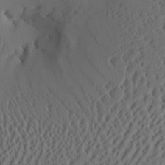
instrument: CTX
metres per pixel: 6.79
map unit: Aa
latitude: 26.5924
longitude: -137.0081
